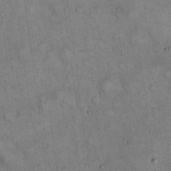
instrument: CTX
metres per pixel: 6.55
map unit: eHh
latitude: 22.1767
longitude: -61.1214
